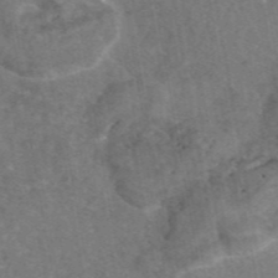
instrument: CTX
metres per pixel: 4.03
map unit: eAb
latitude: 46.5168
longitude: 113.7667
